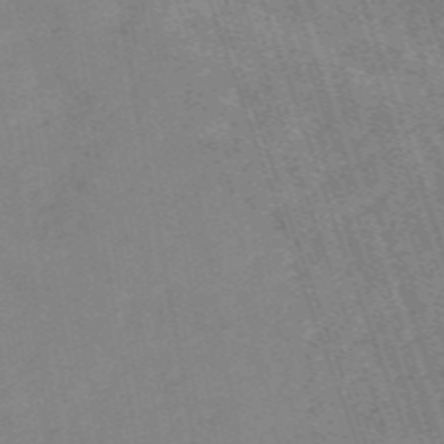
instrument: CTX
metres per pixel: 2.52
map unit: HNb
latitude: -54.3306
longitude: -48.4223
